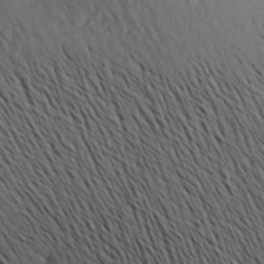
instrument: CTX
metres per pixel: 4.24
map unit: Aa
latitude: 19.8772
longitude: -145.3670
